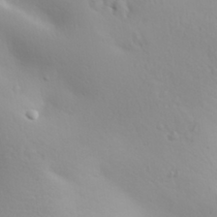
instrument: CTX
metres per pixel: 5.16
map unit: Aa
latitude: 29.0458
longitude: -146.4034
